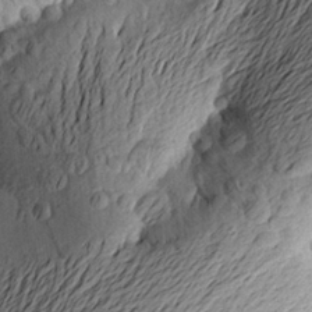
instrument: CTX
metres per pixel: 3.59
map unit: Aa
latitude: 23.0458
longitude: -149.4804
